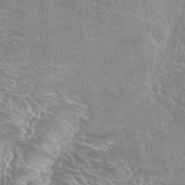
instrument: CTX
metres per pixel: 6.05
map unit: Hto
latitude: 25.3292
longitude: -39.2159
